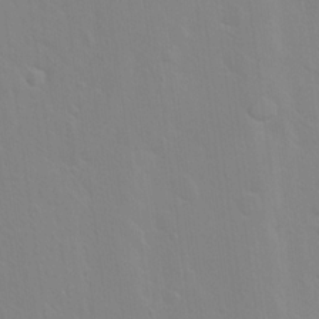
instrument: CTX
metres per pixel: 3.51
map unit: Hto
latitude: 17.2159
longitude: -39.6694
